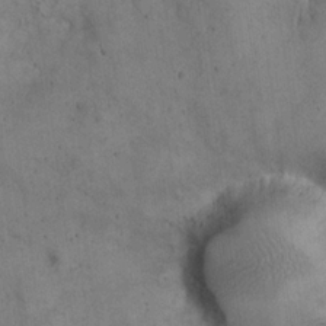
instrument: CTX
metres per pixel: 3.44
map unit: eHh
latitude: 21.8206
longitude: -60.5545
